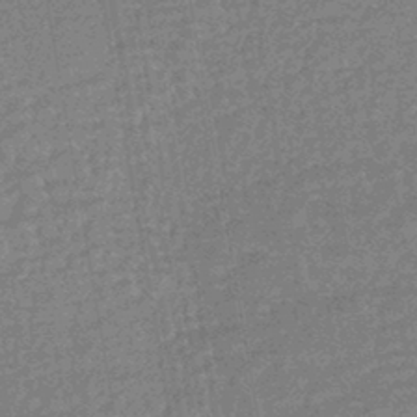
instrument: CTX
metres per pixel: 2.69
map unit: HNhu
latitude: -43.3698
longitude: 99.0486
